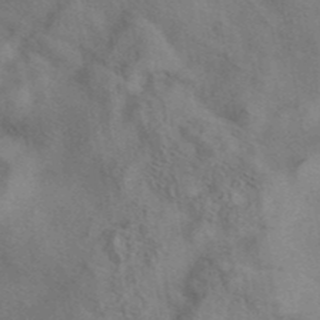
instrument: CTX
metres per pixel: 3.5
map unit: eAb
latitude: 41.8205
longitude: 108.4062
